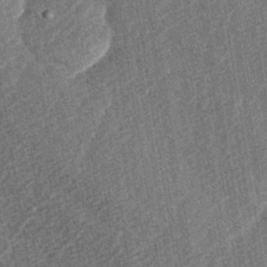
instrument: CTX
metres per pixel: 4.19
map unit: lAa
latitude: -3.0675
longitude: -129.5749
